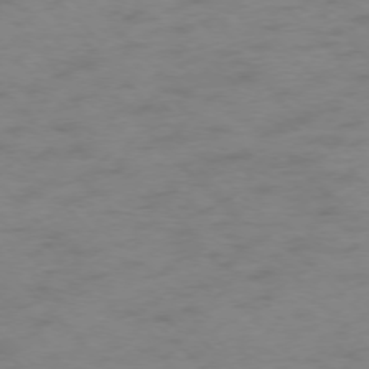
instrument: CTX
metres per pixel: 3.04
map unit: Ap
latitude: -76.5574
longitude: -65.1025
